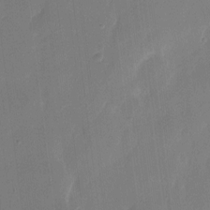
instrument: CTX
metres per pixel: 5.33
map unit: eHh
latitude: 7.2726
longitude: -68.6491
